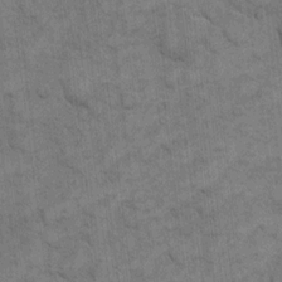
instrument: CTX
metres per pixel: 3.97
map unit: eHh
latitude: 12.9136
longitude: -65.3104
